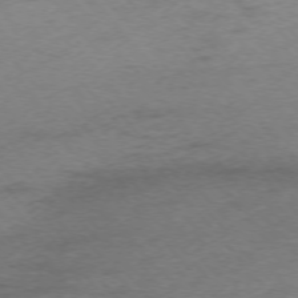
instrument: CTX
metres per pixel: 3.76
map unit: Ap
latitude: -75.6911
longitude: -71.9906
